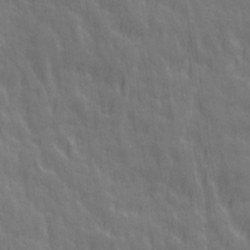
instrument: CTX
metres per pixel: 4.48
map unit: Ave
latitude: 20.4412
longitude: -134.2522
